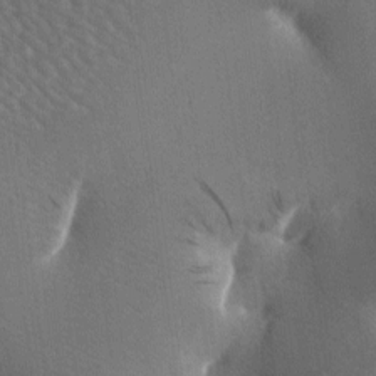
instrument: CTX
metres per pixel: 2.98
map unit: lAa
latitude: -7.8989
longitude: -124.9514
